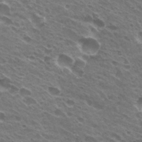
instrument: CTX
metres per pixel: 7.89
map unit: Hto
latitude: 31.6694
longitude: -43.0647
